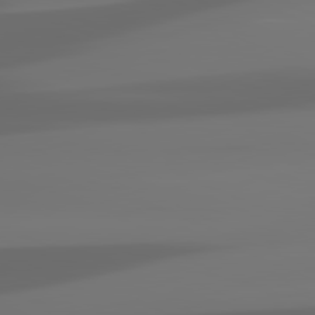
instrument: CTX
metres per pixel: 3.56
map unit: lApd
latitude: 81.6127
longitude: -144.1767
